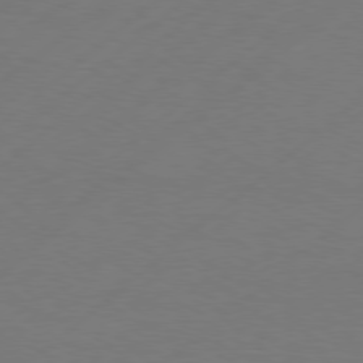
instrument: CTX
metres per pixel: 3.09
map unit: Hpe
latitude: 75.9906
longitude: -131.3104
